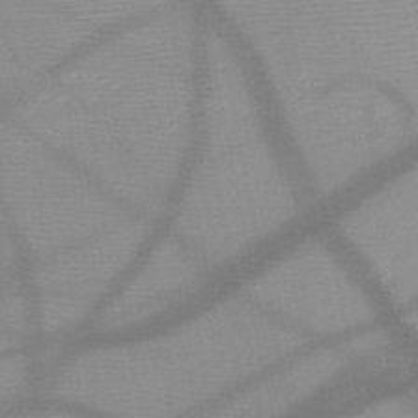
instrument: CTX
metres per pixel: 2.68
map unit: HNb
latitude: -48.0094
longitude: -41.0458
